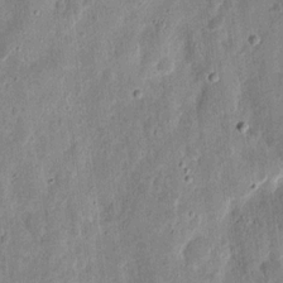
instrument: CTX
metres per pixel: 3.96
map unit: eHh
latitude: 12.4034
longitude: -73.5938
